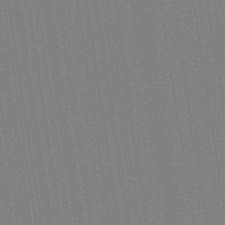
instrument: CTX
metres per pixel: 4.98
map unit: Aa
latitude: 33.4804
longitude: -142.9703
